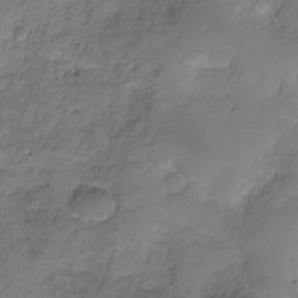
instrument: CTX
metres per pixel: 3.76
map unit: HNhu
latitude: -27.1809
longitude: 75.2943
